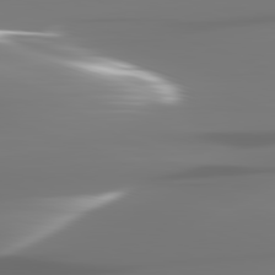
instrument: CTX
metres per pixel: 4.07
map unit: lApd
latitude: 82.2333
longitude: -145.5371
